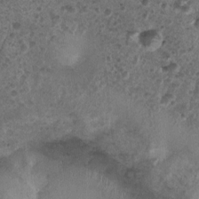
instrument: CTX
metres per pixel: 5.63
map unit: Nhu
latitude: 3.6883
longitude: -14.7625
